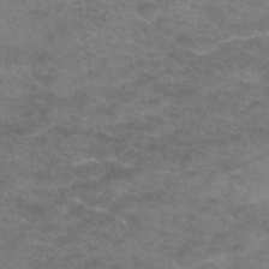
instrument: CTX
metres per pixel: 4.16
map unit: eAb
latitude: 45.1781
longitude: 102.7085
